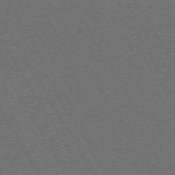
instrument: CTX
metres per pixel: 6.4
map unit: Ap
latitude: -74.0850
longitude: -74.1200
